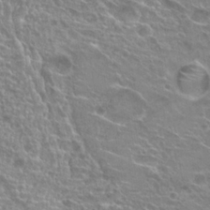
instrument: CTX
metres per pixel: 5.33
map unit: Hto
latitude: 22.8947
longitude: -40.1010
